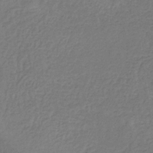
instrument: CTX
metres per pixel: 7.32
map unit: HNb
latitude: -33.1620
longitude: 56.0661
